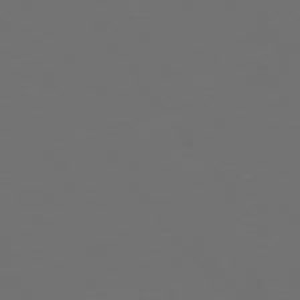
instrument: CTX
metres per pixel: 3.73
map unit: Hpe
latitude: 74.8002
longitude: -125.3859
